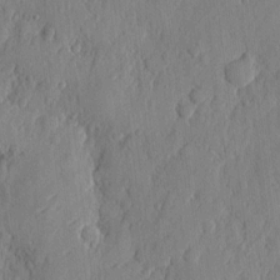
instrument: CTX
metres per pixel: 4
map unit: eHh
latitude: 6.3656
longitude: -73.6694
